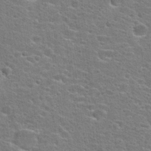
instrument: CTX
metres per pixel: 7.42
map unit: Hto
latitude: 24.1577
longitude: -47.8962
